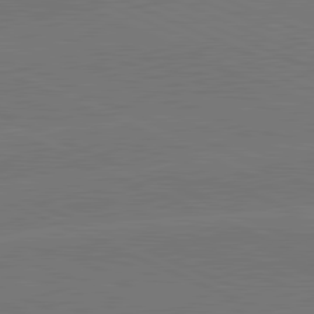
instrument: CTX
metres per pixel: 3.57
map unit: lApd
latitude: 81.9150
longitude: -154.9325
